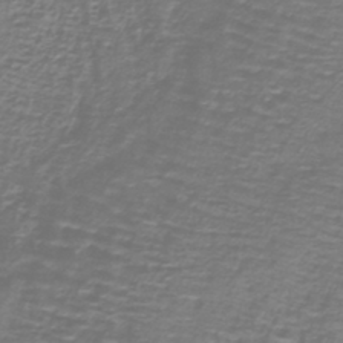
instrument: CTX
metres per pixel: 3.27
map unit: lHb
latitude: -40.2172
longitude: 59.0297
